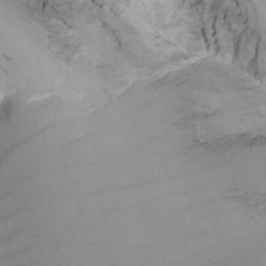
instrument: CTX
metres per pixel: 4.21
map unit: Nhu
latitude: -15.2754
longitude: -53.7639
